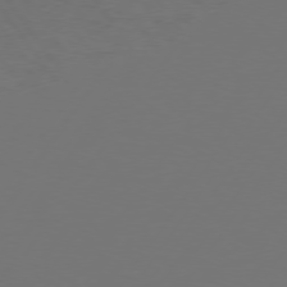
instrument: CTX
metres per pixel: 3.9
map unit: Hpe
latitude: 74.8758
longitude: -130.6302
